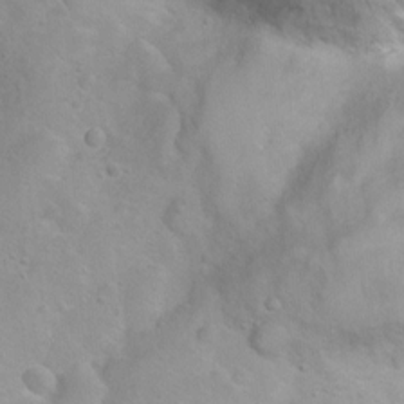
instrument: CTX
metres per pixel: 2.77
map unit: Ht
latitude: 3.5371
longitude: -26.4034
